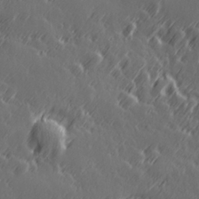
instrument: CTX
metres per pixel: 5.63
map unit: Hve
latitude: 26.7624
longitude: 145.6722
